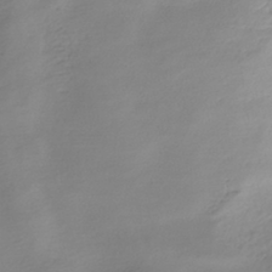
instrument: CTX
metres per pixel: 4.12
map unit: HNhu
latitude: -41.6155
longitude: 102.0094
